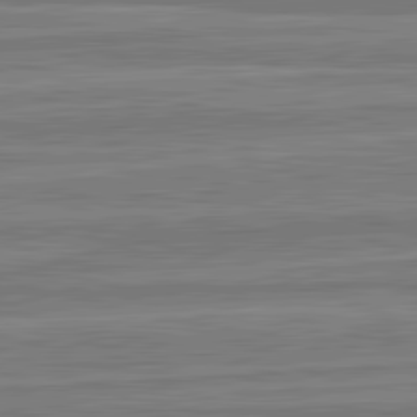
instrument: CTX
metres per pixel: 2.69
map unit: lApd
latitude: 82.8191
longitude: 177.9556
